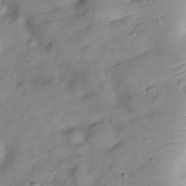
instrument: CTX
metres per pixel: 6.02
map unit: Hve
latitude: -28.8030
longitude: 93.3888
